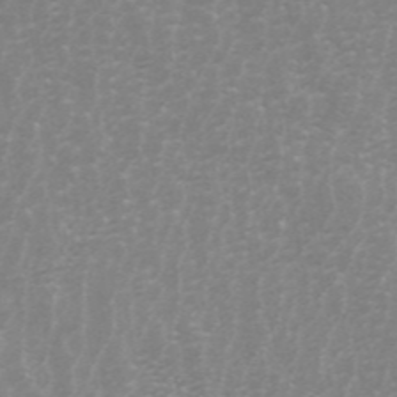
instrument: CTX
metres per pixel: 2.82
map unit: ANa
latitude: 45.3292
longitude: 31.0486
